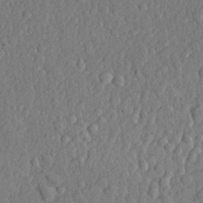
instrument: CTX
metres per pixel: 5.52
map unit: lHvf
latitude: 22.1767
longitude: 142.9352
